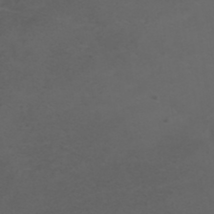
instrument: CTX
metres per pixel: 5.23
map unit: ANa
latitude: 36.4034
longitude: 14.1039
